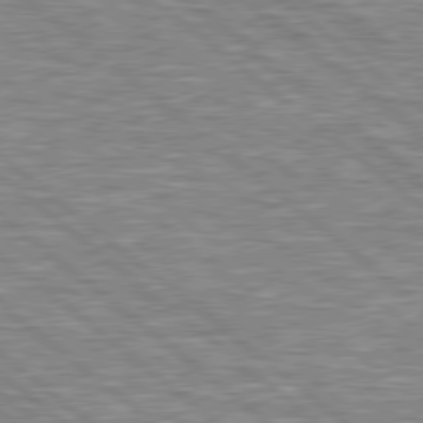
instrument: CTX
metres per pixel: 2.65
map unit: Hpe
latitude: 78.7813
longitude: -157.9150
